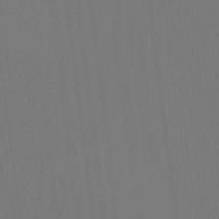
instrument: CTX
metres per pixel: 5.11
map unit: Htu
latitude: -13.9367
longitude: -48.6868
